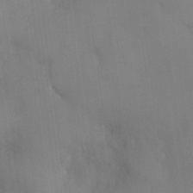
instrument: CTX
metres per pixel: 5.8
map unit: eHh
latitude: -23.4077
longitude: 15.1431
